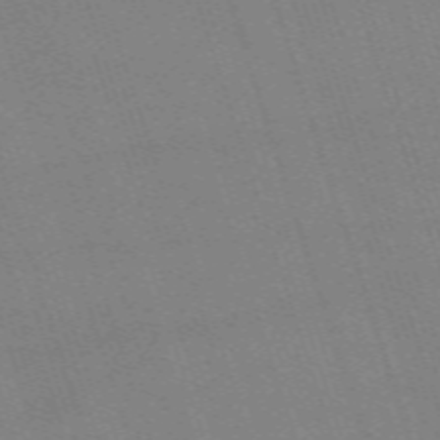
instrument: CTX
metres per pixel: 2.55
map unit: eHh
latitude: -64.5385
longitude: 51.1620
